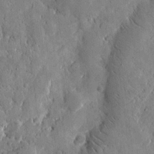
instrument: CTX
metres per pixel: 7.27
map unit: eHh
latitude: 10.4979
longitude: -67.6127
